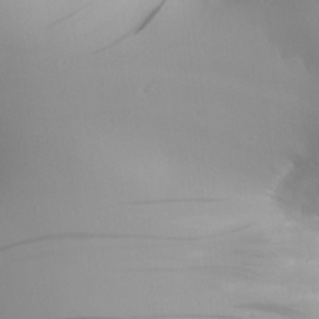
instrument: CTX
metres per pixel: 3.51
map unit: Aa
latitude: 24.4790
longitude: -126.8947
